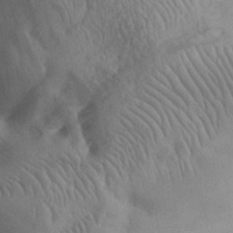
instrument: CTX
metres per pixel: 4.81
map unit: eHh
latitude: 30.6491
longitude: -70.6301
